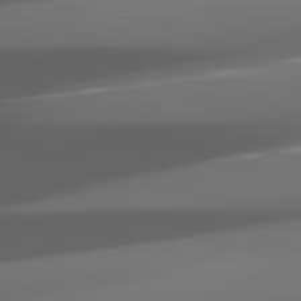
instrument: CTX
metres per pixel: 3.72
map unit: lApd
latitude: 82.1577
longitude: -148.9514
